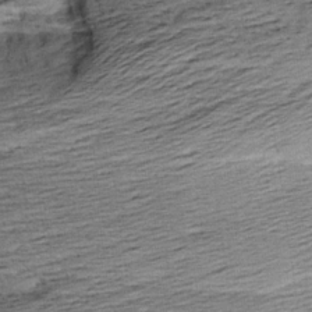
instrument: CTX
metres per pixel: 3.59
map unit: Aa
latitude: 8.9514
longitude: -141.5749
